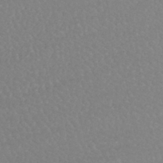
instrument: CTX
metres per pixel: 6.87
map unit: HNhu
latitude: -44.8786
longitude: 98.4629
